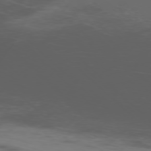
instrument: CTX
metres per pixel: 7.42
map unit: Ap
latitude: -77.5777
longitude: -63.0648
